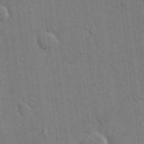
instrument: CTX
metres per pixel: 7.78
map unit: eHh
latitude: 15.0837
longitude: -69.0648
